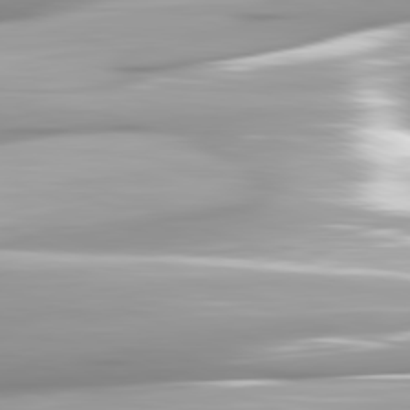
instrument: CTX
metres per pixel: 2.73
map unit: lApd
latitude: 81.9339
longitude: -147.2915
